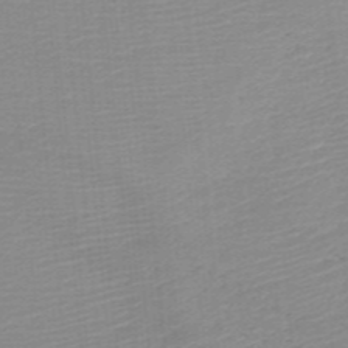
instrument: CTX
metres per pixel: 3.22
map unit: HNb
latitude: -45.8422
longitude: -46.1011
